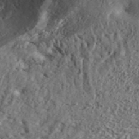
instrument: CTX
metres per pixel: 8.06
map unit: ANa
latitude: 43.0270
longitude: 47.5777
